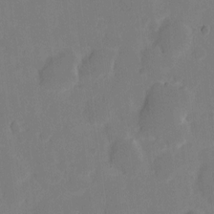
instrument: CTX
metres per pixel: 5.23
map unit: eHh
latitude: 6.0633
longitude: -66.4790
